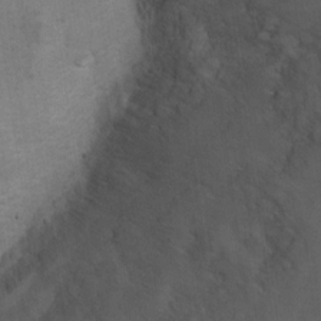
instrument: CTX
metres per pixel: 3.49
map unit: Nhu
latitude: 10.4601
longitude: -25.1592
